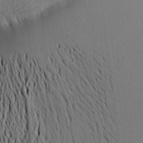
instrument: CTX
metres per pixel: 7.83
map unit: Aa
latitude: 15.7450
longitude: -147.7639
